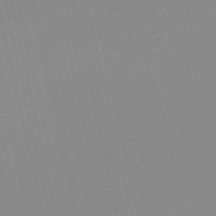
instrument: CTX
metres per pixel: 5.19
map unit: HNb
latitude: -53.2376
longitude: -36.6680
